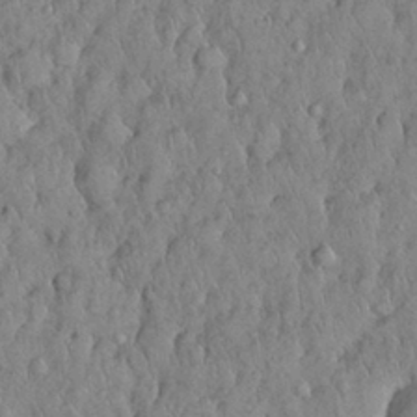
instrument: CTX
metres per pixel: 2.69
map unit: Nhu
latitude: 28.6301
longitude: -69.2726
